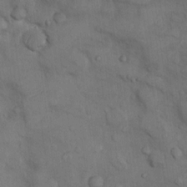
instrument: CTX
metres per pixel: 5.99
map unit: Nhu
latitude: 9.2537
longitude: -25.2348
